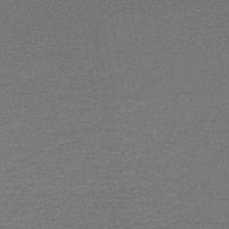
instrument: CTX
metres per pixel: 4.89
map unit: lHb
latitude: -45.5588
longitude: 57.2376
